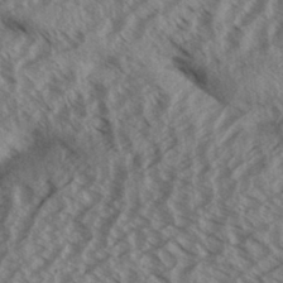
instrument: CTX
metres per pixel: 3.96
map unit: Aa
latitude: 33.4426
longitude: -139.9528
